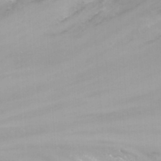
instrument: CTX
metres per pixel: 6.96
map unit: Nhu
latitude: -13.9556
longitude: -62.6869
